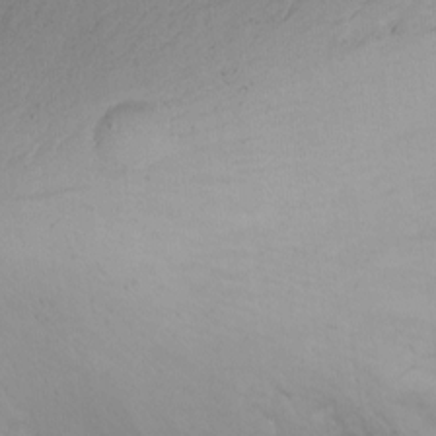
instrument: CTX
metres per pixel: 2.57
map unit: Nhu
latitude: -6.7652
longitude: -66.4790
